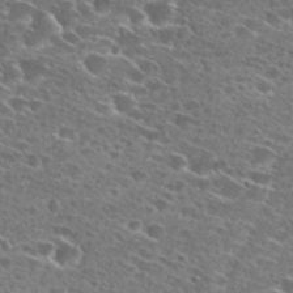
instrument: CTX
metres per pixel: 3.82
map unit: Hto
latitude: 27.5749
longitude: -46.6113
